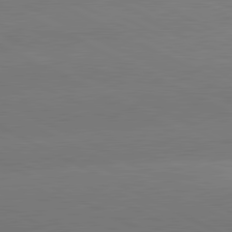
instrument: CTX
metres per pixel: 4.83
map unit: lApd
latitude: 81.1781
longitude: -153.8773
